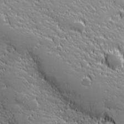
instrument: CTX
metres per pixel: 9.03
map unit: lHvf
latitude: 27.6316
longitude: 141.7666
